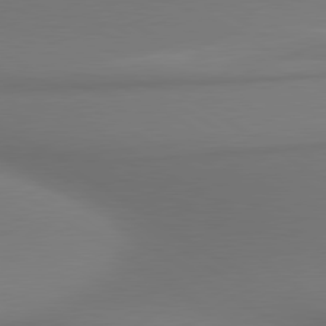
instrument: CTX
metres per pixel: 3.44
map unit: lApd
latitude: 80.0633
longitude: 175.3320
